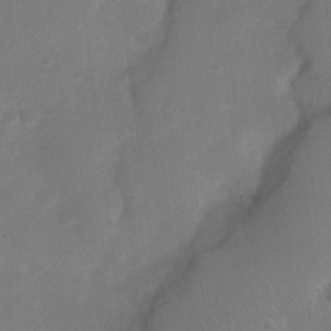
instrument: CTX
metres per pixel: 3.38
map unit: Nhu
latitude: 4.1011
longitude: -26.5735
